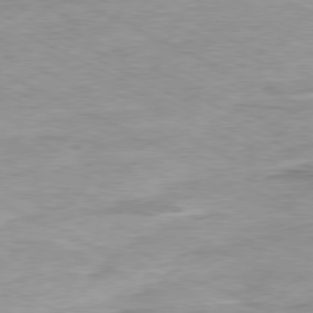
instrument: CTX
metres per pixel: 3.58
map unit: Ap
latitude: -80.4629
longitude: -75.2537
